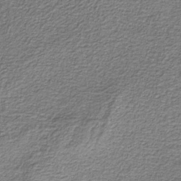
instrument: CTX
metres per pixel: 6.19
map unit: eAb
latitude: -38.1795
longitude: 53.1242
